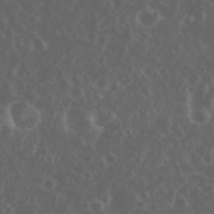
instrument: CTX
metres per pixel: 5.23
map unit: eHh
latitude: 34.7624
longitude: -59.5371
